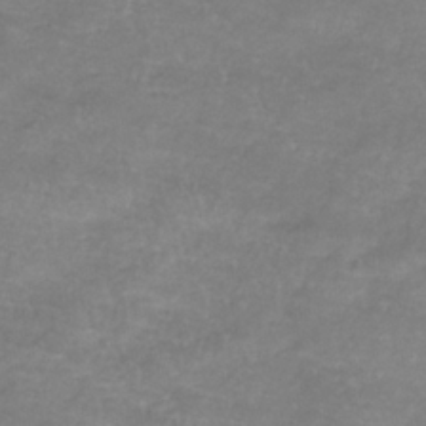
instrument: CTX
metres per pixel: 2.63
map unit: lHb
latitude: -34.1795
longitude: 72.1794
